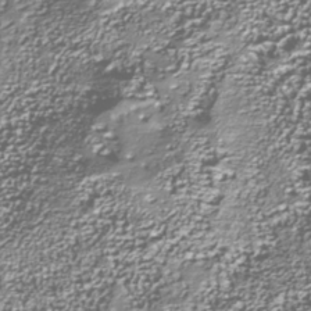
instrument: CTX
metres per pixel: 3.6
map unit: Nhu
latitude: -37.8800
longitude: -82.2144
